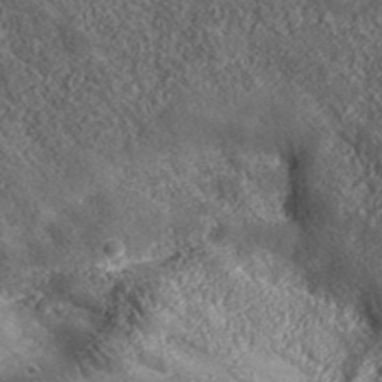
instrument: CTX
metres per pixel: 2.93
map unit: lHvf
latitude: 39.5938
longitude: -88.4601
